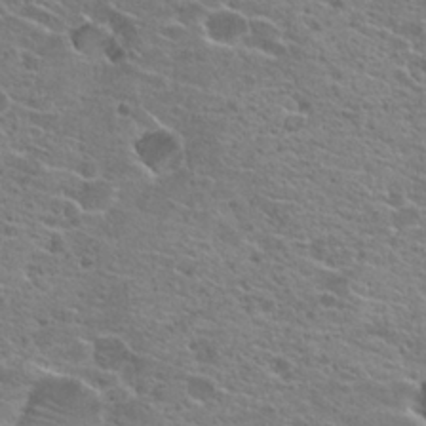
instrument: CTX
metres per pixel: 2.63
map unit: Hto
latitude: 21.3671
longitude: -41.9150
